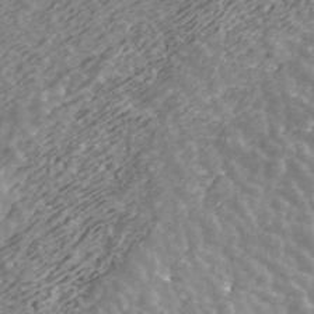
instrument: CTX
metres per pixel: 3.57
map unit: ANa
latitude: 43.4049
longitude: 29.1053
